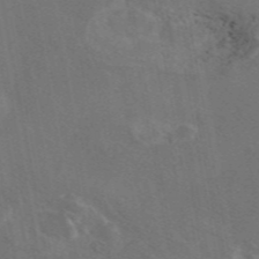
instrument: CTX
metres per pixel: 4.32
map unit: eAb
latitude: 47.4049
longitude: 108.9164
